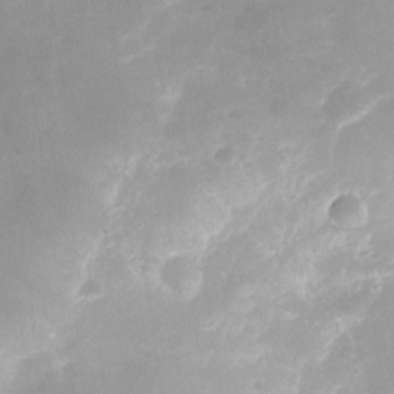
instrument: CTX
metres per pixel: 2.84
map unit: Nhu
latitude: -24.2172
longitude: -70.2333
